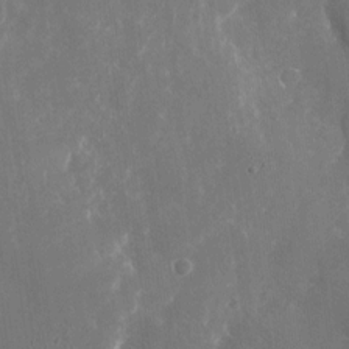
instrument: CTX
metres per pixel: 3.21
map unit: Nhu
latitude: -22.8786
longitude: -72.6869
